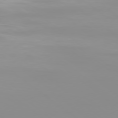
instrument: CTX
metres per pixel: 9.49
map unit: Ap
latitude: -78.9541
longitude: -96.4412
